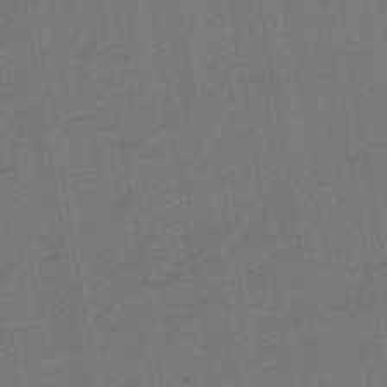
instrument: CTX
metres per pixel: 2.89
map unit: lHb
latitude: -43.5588
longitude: 62.8786
